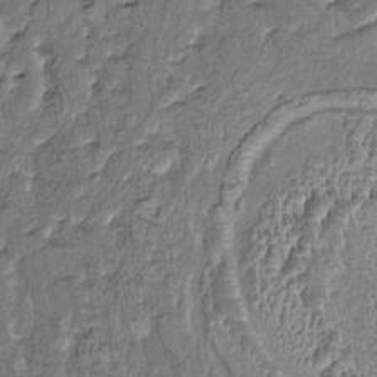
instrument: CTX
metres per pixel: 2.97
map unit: HNhu
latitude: 4.7624
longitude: 9.6722
